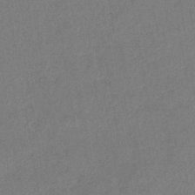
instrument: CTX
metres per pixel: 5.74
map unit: eHb
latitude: -41.2754
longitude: 79.5399
